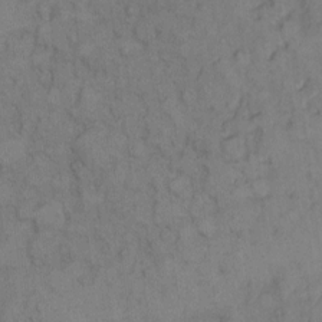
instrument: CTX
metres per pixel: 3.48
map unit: eHh
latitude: 9.1214
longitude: -62.8569
